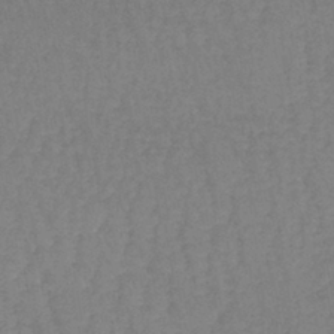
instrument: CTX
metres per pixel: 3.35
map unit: lHb
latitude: -40.5007
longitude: 66.1228
